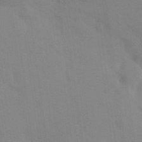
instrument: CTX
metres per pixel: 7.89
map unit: HNhu
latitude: 6.8380
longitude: 13.2376
